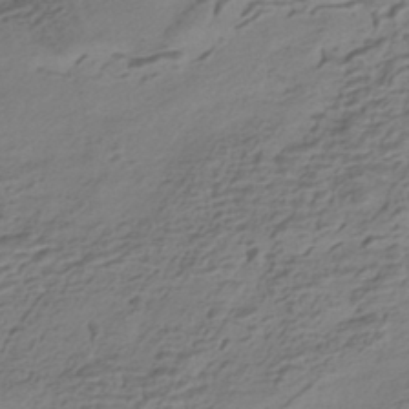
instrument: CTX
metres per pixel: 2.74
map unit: HNhu
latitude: -42.1983
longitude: 101.3320
